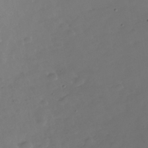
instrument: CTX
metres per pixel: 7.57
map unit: Nhe
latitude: -34.6329
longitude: -88.4034
